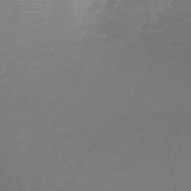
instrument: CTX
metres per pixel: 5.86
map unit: lHb
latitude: -42.0472
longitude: 59.4265
